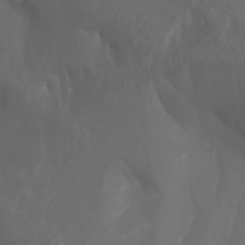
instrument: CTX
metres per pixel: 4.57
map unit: Nhu
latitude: -7.4643
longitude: -80.5735
